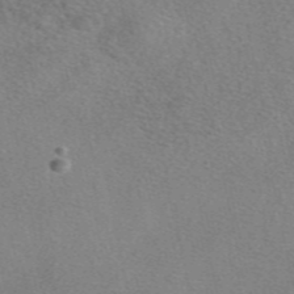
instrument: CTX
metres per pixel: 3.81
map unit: eAb
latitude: 48.0444
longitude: 113.6722
